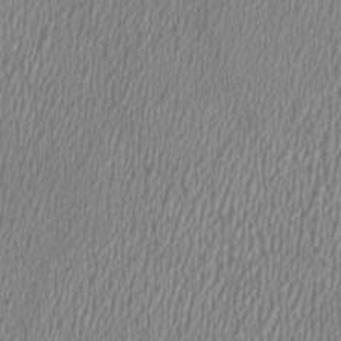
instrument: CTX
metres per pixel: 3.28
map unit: HNhu
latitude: -1.2565
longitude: -0.4412
